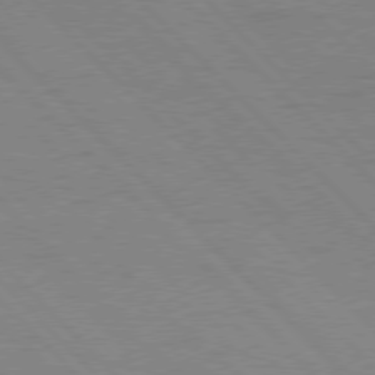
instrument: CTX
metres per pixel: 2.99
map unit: Hpe
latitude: 76.7813
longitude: -155.0080
